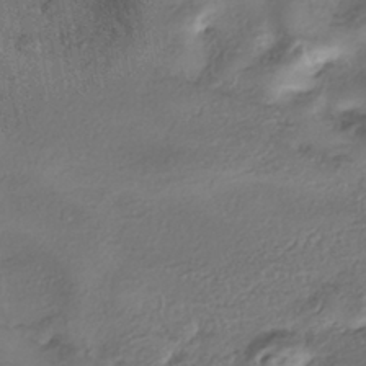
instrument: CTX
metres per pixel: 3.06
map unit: eHh
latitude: -41.5210
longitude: 121.0108
